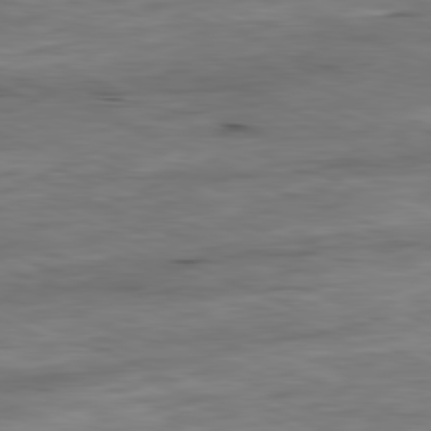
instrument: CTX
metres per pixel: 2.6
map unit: Ap
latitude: -81.6344
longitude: -87.2726
